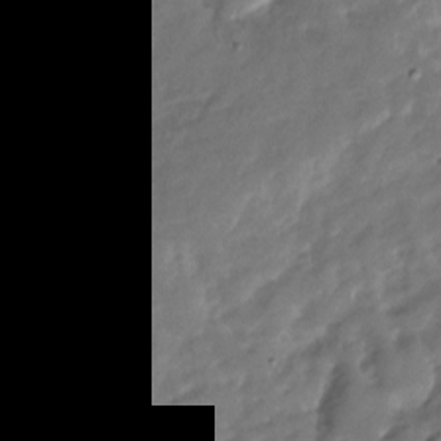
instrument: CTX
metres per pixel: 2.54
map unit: Nhu
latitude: -27.4265
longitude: -78.8947
